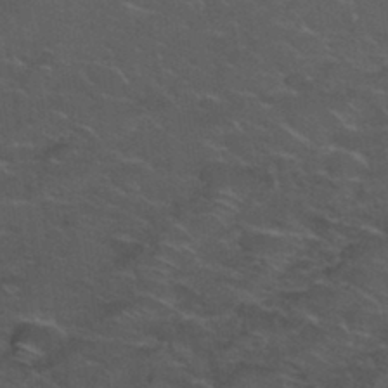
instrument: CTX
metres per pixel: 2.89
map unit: Hto
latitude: 32.2334
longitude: -50.5734
